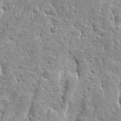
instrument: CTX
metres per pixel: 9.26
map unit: Ave
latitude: 10.0822
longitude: -104.7624
